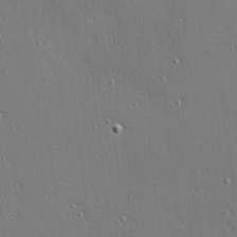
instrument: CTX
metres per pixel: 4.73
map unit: Nhu
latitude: 0.4034
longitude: -77.6882
